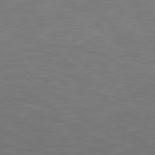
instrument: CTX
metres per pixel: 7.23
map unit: Hpe
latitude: 79.0837
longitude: -162.3468
